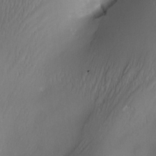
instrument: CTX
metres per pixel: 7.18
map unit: Nve
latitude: -23.4644
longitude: -138.0633
